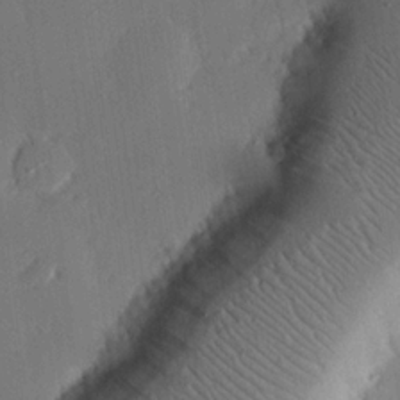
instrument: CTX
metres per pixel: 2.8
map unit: eHh
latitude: 22.5546
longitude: -91.0081
